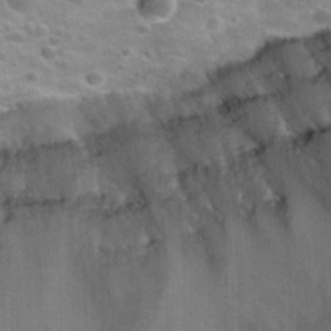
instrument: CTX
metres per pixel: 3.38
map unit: Nhu
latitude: 31.8773
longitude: -53.8961
